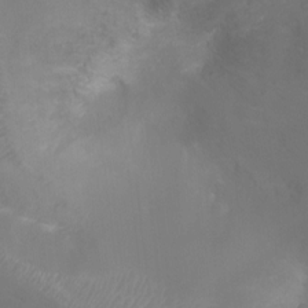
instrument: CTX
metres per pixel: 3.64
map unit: Ht
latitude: -10.3306
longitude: -28.0633
